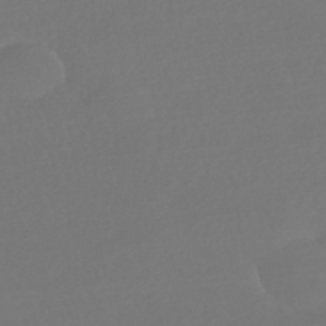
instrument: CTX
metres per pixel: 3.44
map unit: HNhu
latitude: -42.5384
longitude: 93.5210
